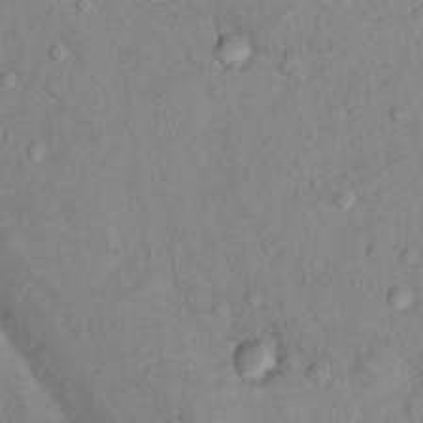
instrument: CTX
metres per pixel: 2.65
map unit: Nhu
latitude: 13.9339
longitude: -28.7435
